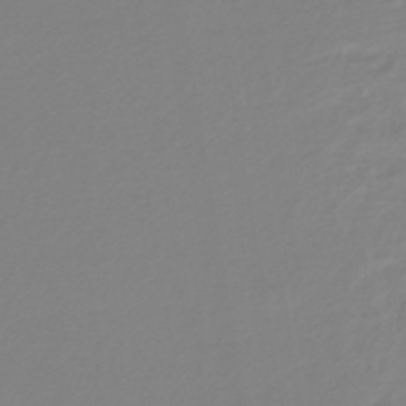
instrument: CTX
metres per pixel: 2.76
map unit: lHb
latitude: -44.6896
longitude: 75.8801
